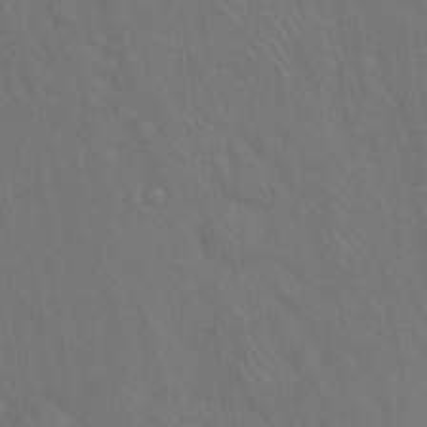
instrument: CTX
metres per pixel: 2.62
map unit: Hto
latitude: 15.5560
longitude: -56.3845
